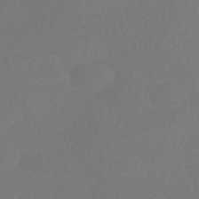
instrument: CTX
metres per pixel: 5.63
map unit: HNhu
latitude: -42.7274
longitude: 93.6533
